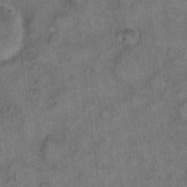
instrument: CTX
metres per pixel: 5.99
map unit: eHh
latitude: 9.9150
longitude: -63.7261
